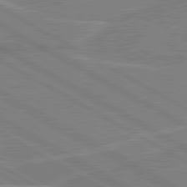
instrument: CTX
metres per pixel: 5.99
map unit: lApd
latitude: 80.8569
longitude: 122.7652
